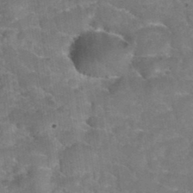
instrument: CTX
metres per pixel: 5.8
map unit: Hto
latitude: 34.9513
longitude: -52.9513
